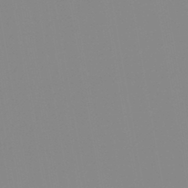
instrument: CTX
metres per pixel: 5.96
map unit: HNb
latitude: -45.3321
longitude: -44.6679
